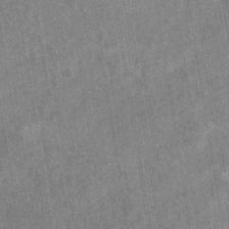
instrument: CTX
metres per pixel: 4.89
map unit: eHb
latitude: -35.5966
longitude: 76.8219
